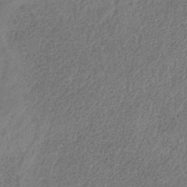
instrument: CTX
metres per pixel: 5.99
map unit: HNb
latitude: -31.8800
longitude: 60.3495
